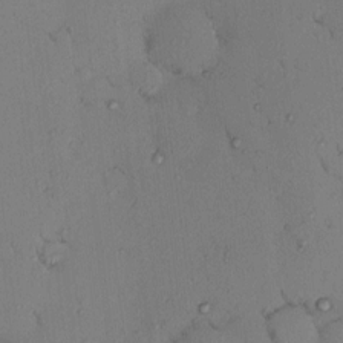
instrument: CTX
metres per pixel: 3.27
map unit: eHh
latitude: 0.2900
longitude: 16.8408
